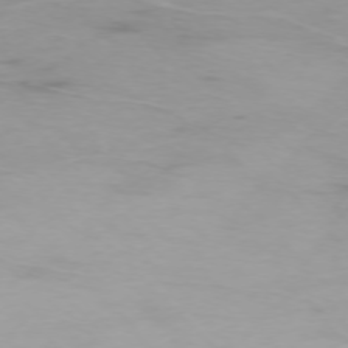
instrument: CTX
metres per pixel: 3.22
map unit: Ap
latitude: -75.5211
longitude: -68.5357
